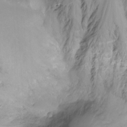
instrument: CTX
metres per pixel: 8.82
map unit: Nhu
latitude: -13.1431
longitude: -62.5735
